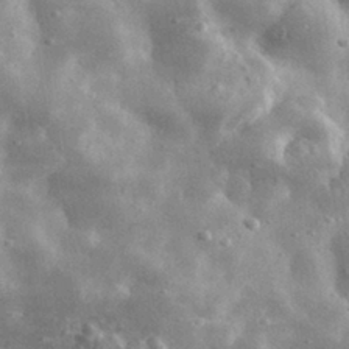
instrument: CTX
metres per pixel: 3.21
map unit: lHvf
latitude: 31.4238
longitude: -89.0648
